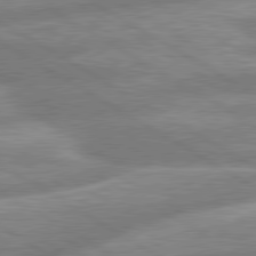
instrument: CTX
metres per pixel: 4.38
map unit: lApd
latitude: 80.2900
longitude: -165.4993
